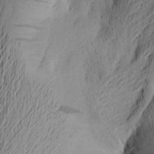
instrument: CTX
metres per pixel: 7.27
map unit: Aa
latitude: 23.9150
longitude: -149.1214
